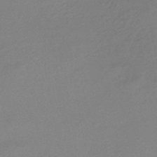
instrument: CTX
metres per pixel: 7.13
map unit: HNhu
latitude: -43.2753
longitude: 98.2361
